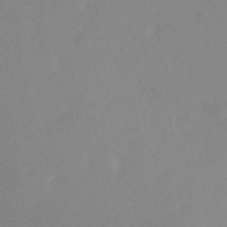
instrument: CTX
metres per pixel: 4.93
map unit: Ht
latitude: -0.2740
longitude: -35.1592
